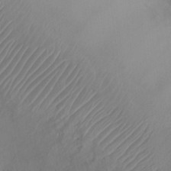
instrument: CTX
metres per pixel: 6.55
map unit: Ht
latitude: 1.9717
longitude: -21.6694
